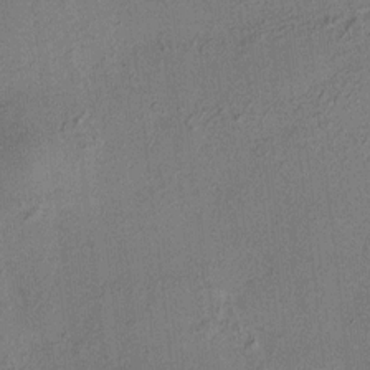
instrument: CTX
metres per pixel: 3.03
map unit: HNhu
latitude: 7.9150
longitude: 15.5022
